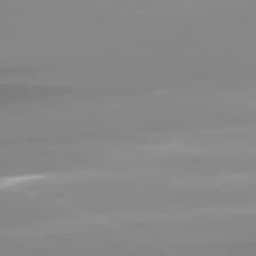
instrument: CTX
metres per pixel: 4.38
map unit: lApd
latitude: 81.7450
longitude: -148.1767
